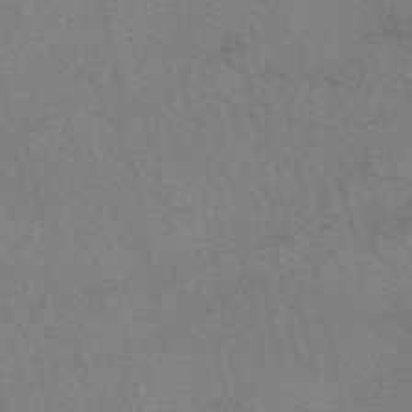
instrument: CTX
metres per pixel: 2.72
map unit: eAb
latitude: 50.5923
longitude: 115.4265
